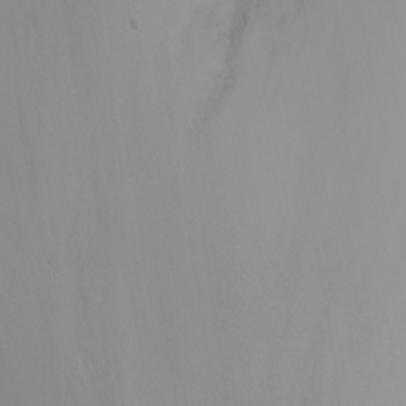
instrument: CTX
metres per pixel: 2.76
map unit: Nhu
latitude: -6.8786
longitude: -83.1781
